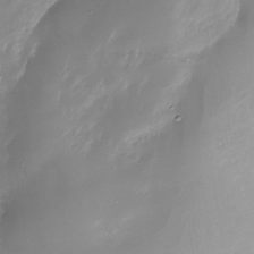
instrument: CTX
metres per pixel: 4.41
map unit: Nhu
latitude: -28.4062
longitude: -67.3292
